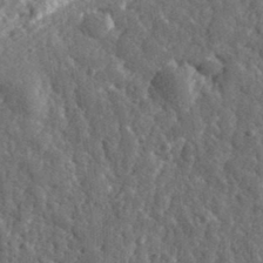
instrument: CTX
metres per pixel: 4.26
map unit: eHh
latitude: 34.3467
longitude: -80.1389
